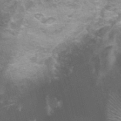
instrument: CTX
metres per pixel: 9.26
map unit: Ht
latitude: 0.2900
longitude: -17.6504
